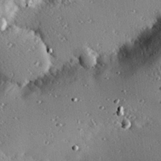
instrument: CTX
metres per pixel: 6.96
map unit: eHh
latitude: 23.2159
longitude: -90.5357
